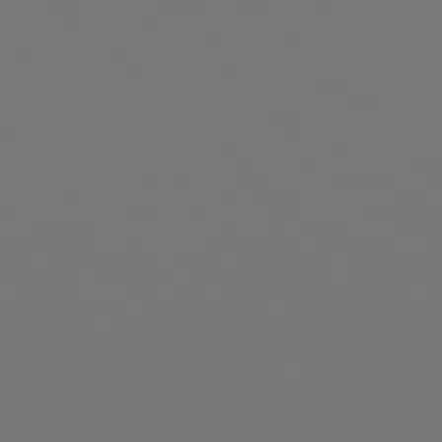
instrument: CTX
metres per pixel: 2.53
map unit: Hpe
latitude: 77.8961
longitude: -170.5924
